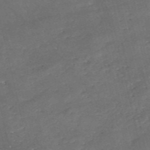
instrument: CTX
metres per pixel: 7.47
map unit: eHh
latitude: -54.8030
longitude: -91.0647
